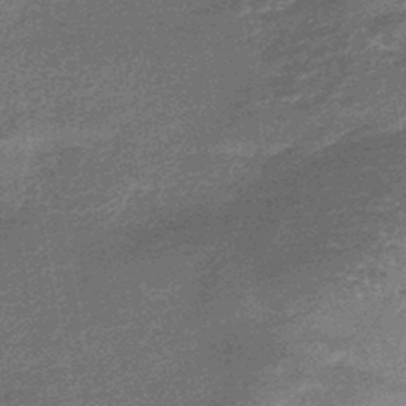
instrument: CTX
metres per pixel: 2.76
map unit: eHb
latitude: -45.3888
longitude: 88.7274
